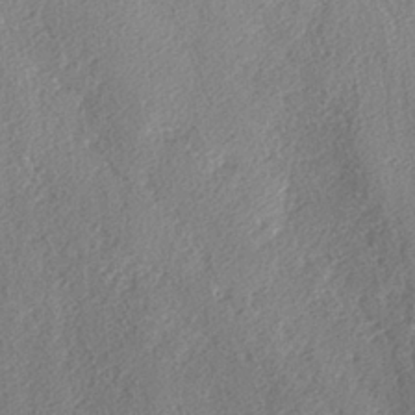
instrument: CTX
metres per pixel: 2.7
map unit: lAvf
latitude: -4.1416
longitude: -108.2333
